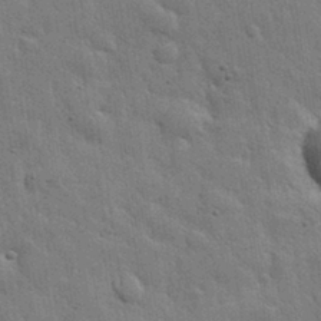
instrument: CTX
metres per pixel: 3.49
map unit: eHh
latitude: 31.6505
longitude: -78.9325
